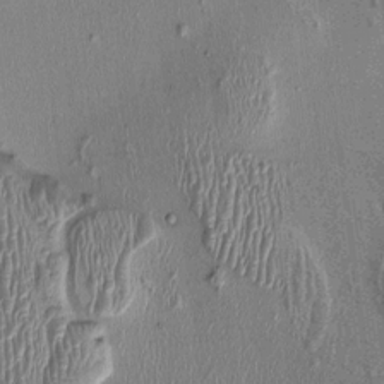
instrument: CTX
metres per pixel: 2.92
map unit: Nhu
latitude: -0.5385
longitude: -14.2145
